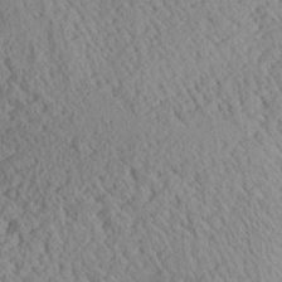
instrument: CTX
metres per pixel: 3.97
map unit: Aa
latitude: 24.9513
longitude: -134.0633
